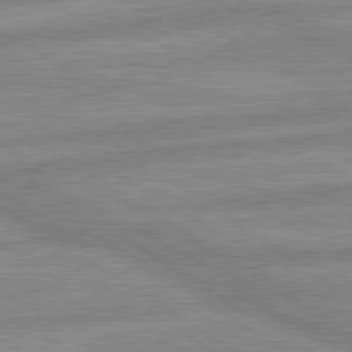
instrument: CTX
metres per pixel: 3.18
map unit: lApd
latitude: 80.0633
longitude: -169.9150
